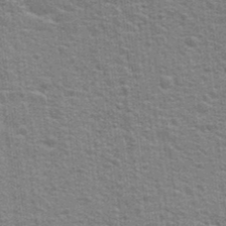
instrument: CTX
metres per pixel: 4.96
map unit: Hto
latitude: 23.3482
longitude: -47.1215
